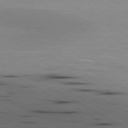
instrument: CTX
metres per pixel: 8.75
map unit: lApd
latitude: 80.7246
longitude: 157.5210
